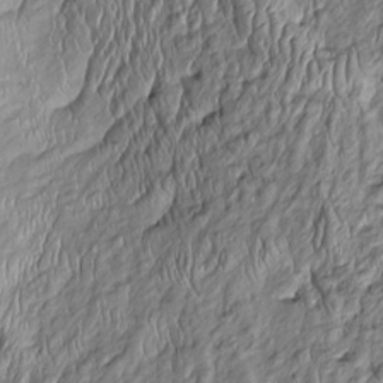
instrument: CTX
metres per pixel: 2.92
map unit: Htu
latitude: -5.8611
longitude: 153.8422
